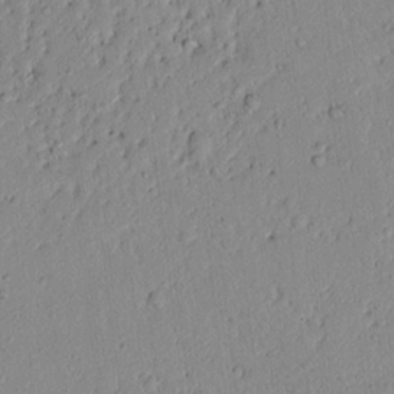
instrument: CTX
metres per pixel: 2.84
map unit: lAvf
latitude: 7.1403
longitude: 168.0283
